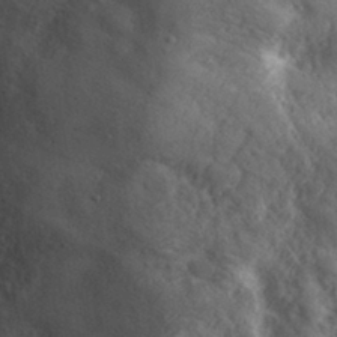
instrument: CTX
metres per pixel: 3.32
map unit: eHh
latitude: 31.0081
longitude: -70.9891
